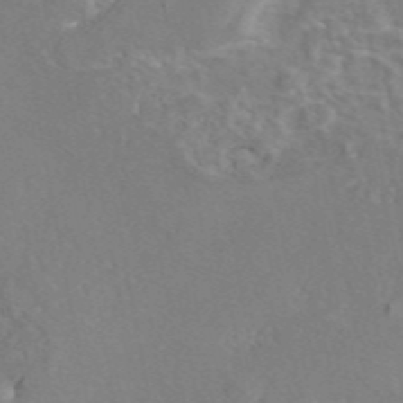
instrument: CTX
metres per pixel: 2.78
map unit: eAb
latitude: 45.8205
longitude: 110.1983
